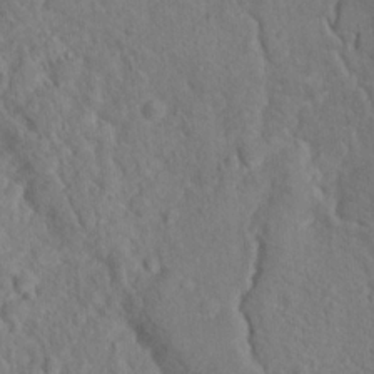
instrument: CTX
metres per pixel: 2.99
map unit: Nhu
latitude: 16.4601
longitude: -31.1781
